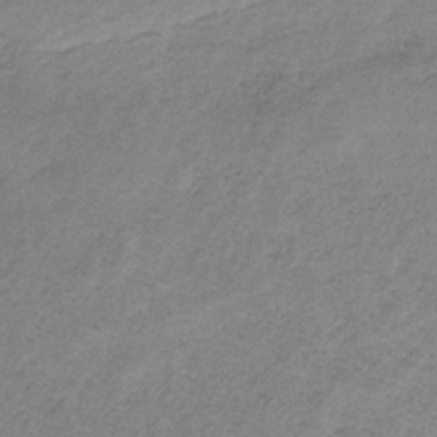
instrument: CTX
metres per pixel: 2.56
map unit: HNb
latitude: -33.6911
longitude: 56.5385
